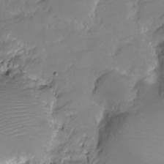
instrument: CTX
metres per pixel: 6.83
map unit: HNhu
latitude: -20.5384
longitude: 84.8785
